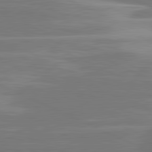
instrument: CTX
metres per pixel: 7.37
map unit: lApd
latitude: 81.2726
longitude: -130.7058
